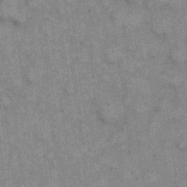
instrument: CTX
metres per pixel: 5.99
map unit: eHh
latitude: 7.0647
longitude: -64.7057
